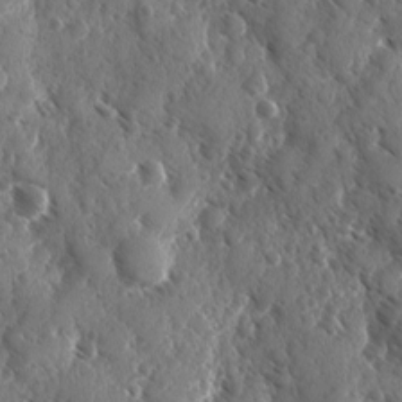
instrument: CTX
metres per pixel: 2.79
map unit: Ave
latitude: -10.3873
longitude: -118.9702
